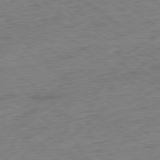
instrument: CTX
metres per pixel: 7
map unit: Ap
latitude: -79.1053
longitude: -49.5182
